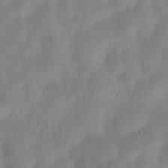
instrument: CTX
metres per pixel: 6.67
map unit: HNhu
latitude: 0.3278
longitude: -4.4790
